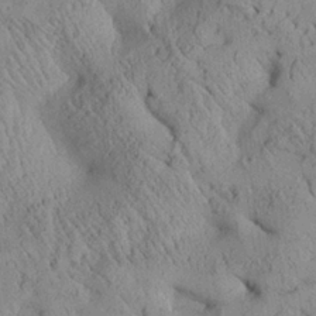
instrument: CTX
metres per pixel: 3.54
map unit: Aa
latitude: 25.4804
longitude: -133.8772
